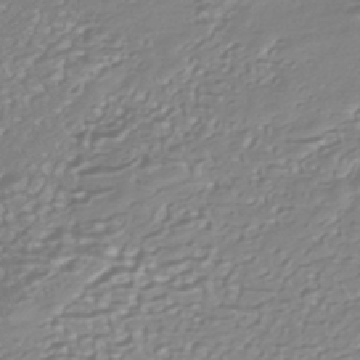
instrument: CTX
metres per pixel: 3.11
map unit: HNhu
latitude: -44.3684
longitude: 98.4818
